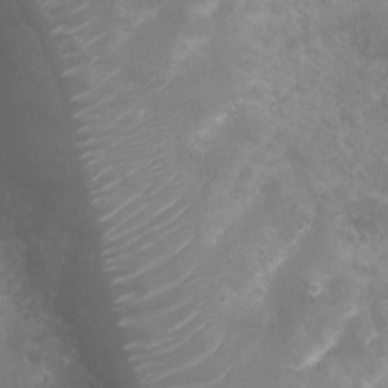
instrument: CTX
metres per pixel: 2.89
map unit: Nhu
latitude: 5.9528
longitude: -17.7450
